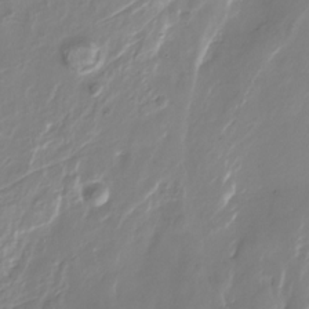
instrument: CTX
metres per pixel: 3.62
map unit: Nhu
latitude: -28.4251
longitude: -75.8961
